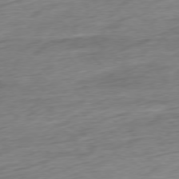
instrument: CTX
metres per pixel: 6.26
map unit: Ap
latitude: -78.1794
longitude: -72.1956
